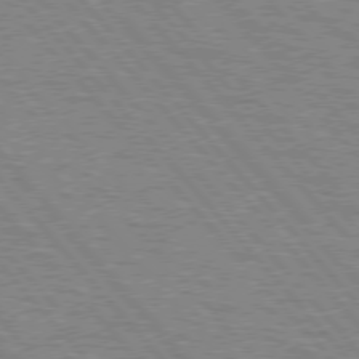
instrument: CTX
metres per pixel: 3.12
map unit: lApd
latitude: 75.7450
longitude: -75.6316
